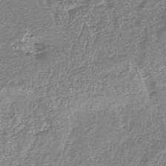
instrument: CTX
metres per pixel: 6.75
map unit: lHb
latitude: -44.1606
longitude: 77.6344
